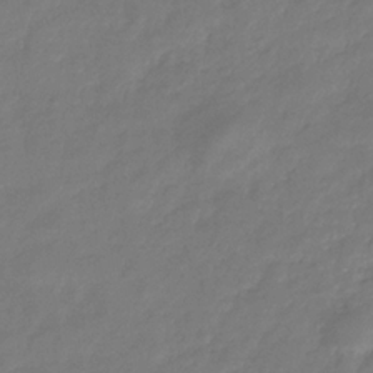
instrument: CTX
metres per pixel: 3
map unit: eHb
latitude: -30.8030
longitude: 73.0108
